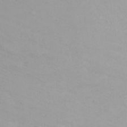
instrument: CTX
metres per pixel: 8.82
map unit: Nhu
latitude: -12.0094
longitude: -68.8947
